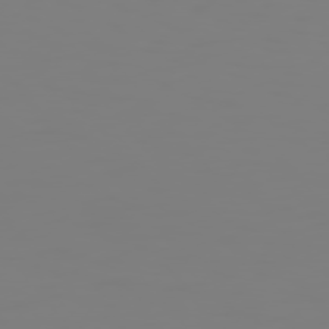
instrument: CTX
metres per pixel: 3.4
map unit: Hpe
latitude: 75.0647
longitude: -127.6127
